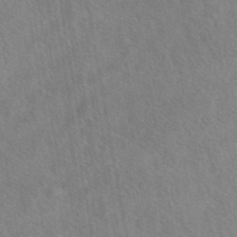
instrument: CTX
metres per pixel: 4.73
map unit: eAb
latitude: 41.9906
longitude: 109.7289
